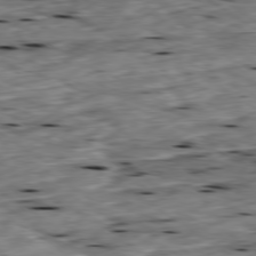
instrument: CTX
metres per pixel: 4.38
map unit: Ap
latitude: -79.5399
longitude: -91.1025
